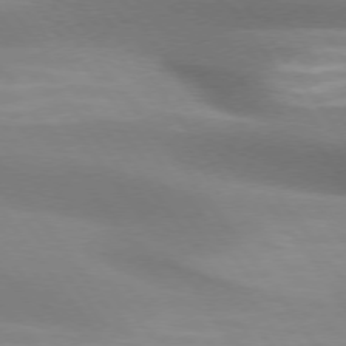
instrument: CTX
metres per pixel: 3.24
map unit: lApd
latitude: 74.2900
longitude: -49.4804
